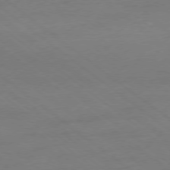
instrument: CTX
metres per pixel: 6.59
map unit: Ap
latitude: -78.5762
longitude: -55.8961
